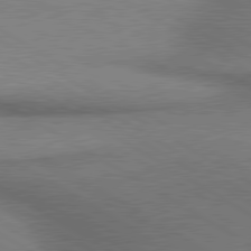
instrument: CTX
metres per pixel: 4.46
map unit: lApd
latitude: 80.3278
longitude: 164.2740
